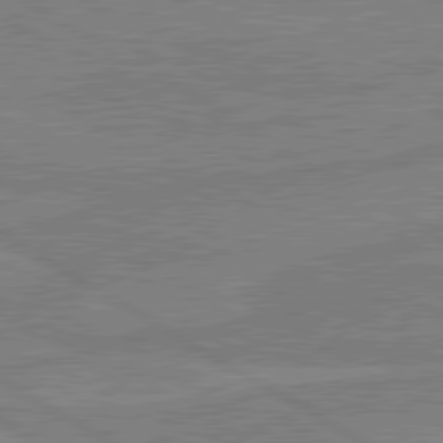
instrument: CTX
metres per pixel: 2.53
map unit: lApd
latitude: 80.4412
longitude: -175.4049
